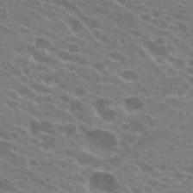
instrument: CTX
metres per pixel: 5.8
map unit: Hto
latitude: 21.8584
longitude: -38.5357
